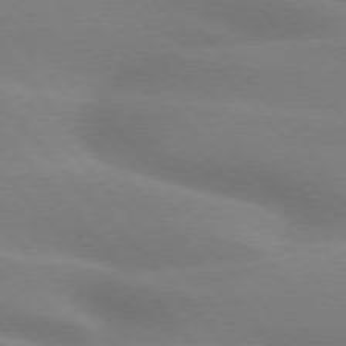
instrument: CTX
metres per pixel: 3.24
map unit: lApd
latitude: 75.5182
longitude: -60.8380
